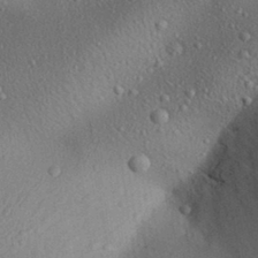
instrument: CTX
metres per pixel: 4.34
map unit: Aa
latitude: 31.6694
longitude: -145.3104
